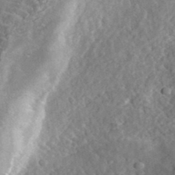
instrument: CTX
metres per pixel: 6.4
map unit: eHh
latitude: 36.6869
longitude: -79.5749
